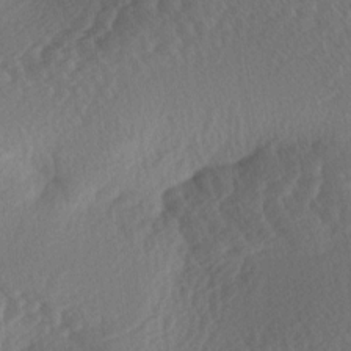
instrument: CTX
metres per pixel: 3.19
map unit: lAa
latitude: -3.5399
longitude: -127.4804
